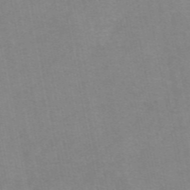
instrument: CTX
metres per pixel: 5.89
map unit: eAb
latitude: 48.0444
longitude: 103.7478
